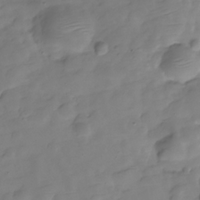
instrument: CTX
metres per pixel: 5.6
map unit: Hve
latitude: -29.6344
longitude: 91.7100
